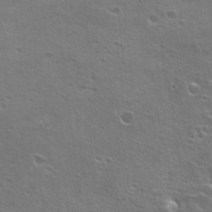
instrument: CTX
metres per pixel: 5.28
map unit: Hto
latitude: 22.5924
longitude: -42.1389
